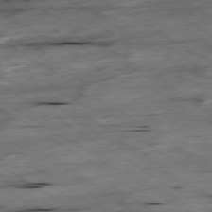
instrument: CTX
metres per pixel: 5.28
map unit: Hpe
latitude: -79.1809
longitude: -20.3656
